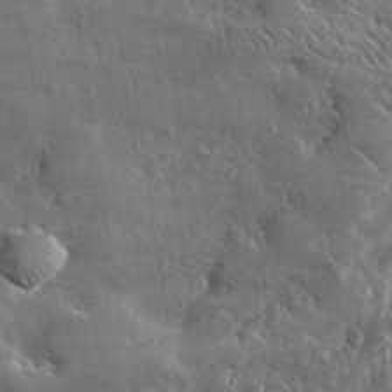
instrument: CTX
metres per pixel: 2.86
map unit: lHvf
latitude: 32.4601
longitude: -90.3467
